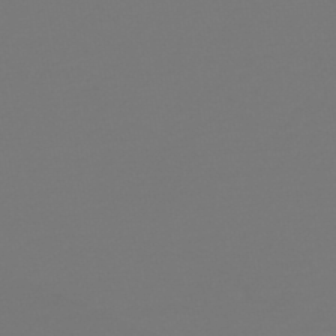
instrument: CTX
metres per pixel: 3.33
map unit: HNb
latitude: -46.9541
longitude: 55.9367
